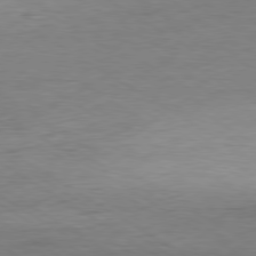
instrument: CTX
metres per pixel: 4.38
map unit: Ap
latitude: -80.4440
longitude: -79.2159
